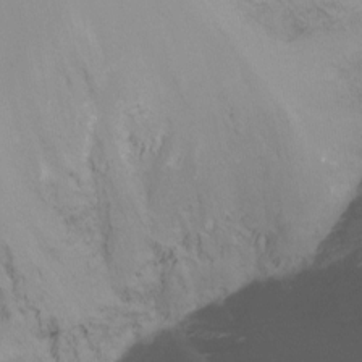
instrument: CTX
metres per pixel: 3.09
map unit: Nhu
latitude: -14.1228
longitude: -58.5735
